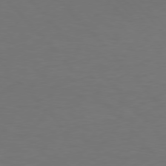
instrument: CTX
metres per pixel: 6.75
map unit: Hpe
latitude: 75.9150
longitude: -133.6883
